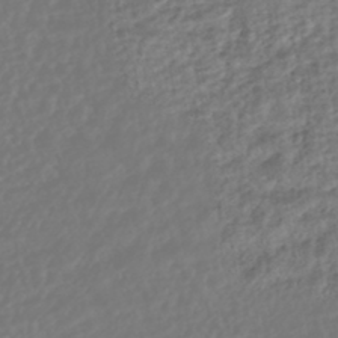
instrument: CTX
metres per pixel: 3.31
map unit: HNhu
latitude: -45.9745
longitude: 104.2172
